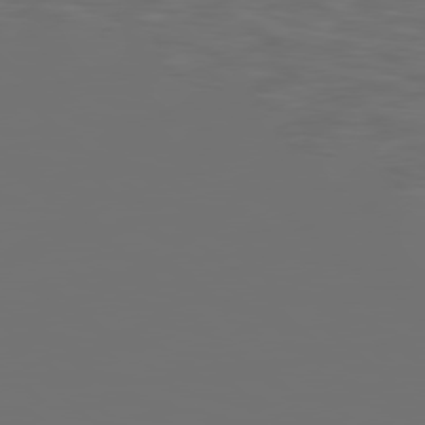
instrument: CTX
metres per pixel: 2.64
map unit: Hpe
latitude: 78.3468
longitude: 175.0864
